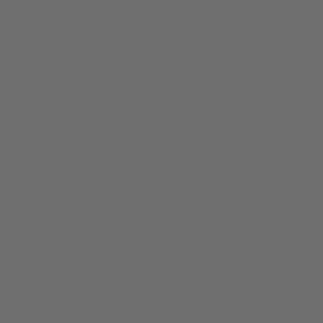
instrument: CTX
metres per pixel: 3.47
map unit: Ap
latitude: -76.4062
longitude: -74.4601
